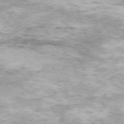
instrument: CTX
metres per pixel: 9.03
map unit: Hpe
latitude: -71.5777
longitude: 8.1228
